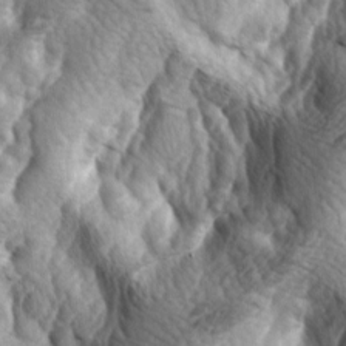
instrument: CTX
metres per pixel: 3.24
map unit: lAa
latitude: -4.8786
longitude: -124.3656
